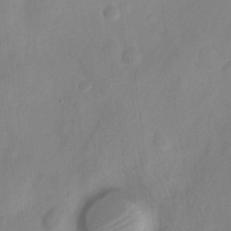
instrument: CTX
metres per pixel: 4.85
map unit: Nve
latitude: -21.5399
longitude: 107.9556
